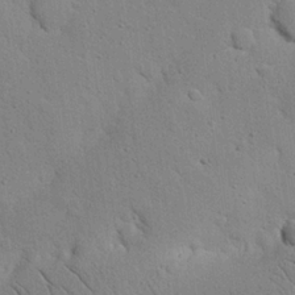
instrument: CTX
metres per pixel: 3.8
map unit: Nhu
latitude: 21.9339
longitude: -76.8569
